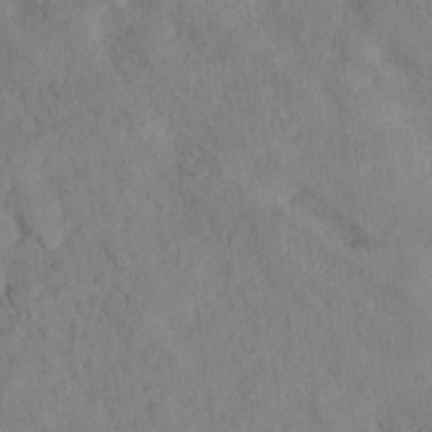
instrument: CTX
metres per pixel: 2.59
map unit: eHh
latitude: 24.1388
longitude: -79.6127
